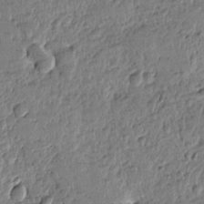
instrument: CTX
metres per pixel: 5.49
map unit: Htu
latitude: -0.8030
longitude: -176.3467
